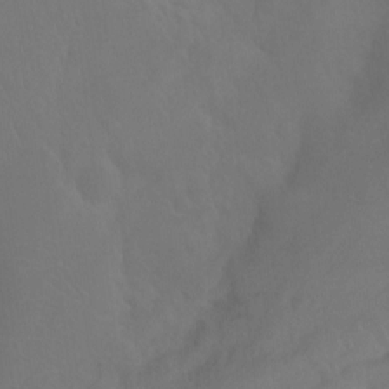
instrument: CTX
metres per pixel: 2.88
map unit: Ht
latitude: -8.1228
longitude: -38.4979
